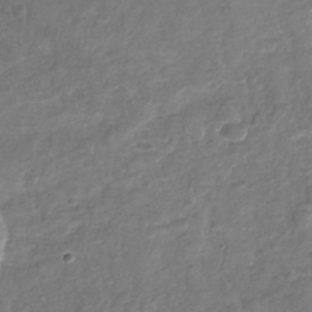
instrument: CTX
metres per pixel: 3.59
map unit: Nhu
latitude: -30.8975
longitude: -60.6679
